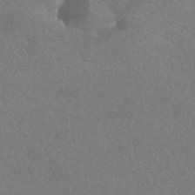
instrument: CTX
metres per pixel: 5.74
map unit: HNhu
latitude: -43.4454
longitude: 92.7463
